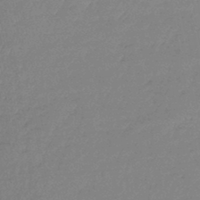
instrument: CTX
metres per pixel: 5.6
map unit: lHb
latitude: -44.7463
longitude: 69.8800
